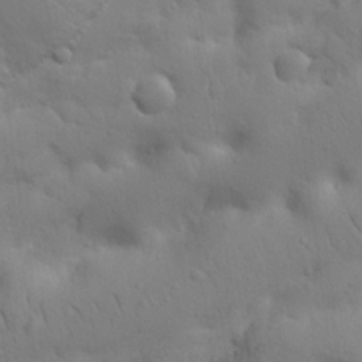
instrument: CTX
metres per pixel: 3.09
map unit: Nhu
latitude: 21.7261
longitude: -73.9906
